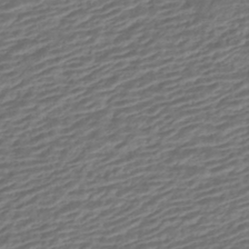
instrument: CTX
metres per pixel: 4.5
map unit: HNhu
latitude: -42.9352
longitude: 105.0486
